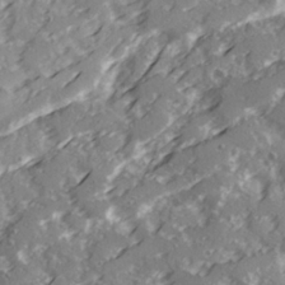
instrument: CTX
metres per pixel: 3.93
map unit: Ave
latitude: 21.3671
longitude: -131.5372
